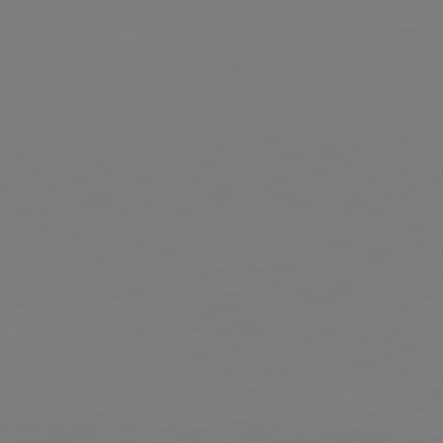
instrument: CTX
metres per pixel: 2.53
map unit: Hpe
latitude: 78.8191
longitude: -167.5182
